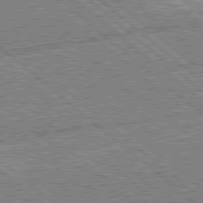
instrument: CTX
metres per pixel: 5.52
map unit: Hpe
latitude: 78.3845
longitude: -159.7828
